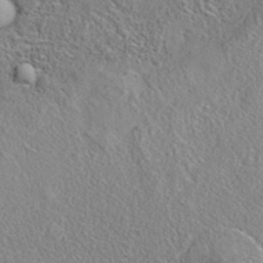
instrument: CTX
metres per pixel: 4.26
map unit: eAb
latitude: 35.7071
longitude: 108.5196
